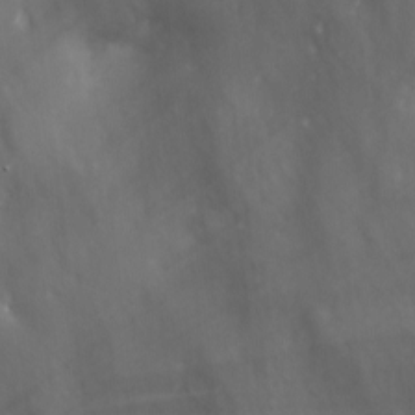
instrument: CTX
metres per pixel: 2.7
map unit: Ave
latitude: 1.7827
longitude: -112.9325
